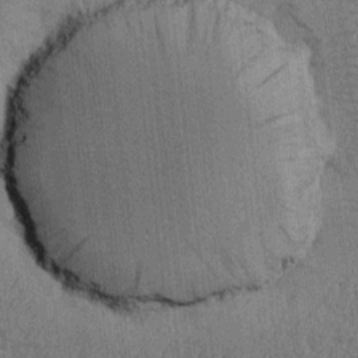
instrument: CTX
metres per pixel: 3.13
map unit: Htu
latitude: -6.1605
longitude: 176.3495
